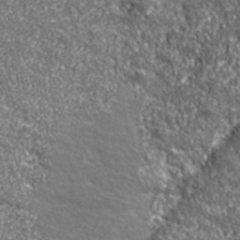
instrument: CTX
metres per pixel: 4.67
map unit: eHh
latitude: 42.7813
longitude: -90.7435
